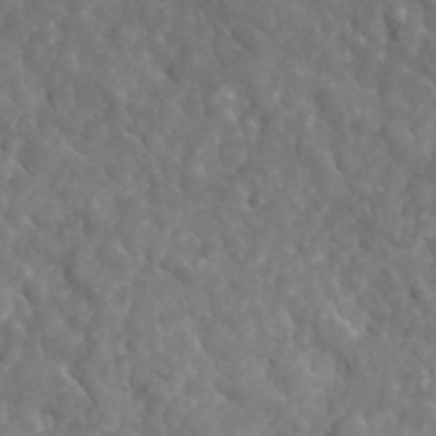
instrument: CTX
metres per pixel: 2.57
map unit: lHvf
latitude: 35.6694
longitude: -86.7624
